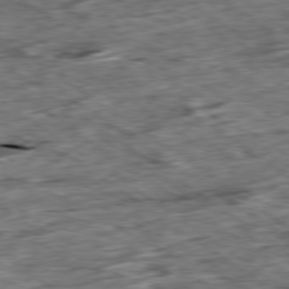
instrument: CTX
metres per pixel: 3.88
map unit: Ap
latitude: -79.5021
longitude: -85.7639
